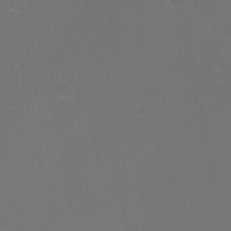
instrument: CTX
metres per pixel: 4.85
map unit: Nhu
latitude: 27.5938
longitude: -61.6127
